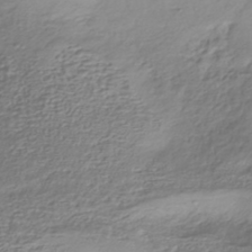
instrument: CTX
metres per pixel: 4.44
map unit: HNhu
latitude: -43.5210
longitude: 102.4062
